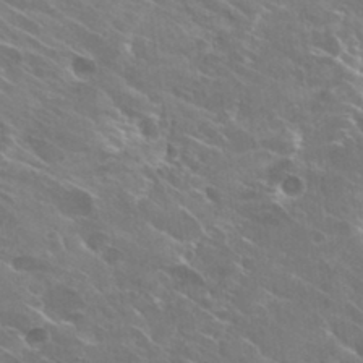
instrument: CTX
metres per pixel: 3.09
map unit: Hto
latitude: 29.6316
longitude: -43.8017
